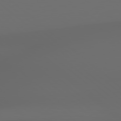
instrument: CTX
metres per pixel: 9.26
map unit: Hpe
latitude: 78.7435
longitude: -163.0648
